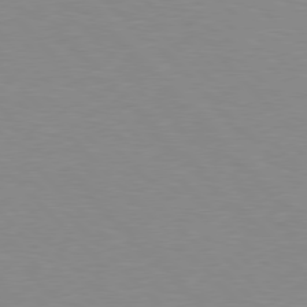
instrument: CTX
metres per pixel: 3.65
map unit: lApd
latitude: 77.3481
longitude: -59.4238
